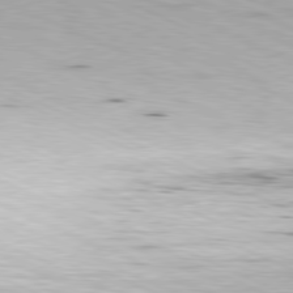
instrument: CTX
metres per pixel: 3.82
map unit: Ap
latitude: -81.4833
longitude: -83.1403
